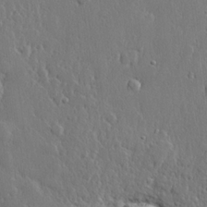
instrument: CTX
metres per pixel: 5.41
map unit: lHvf
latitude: 22.7246
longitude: 145.0675
